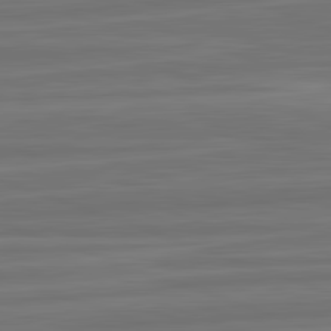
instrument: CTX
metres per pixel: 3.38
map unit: lApd
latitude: 82.4790
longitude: -175.5182
